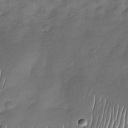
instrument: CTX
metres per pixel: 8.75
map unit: Nhu
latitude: -27.8422
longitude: -62.3090
